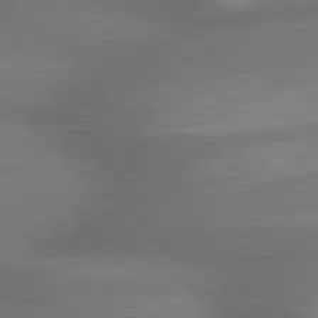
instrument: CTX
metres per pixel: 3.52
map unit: lApd
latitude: 79.5560
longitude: -153.8395
